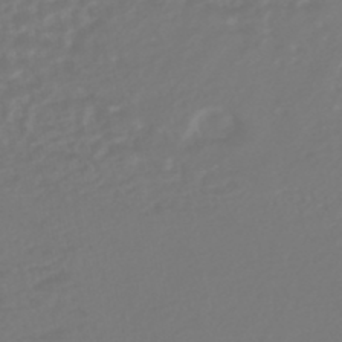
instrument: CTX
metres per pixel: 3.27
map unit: HNhu
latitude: -47.0864
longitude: 104.0472
